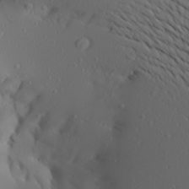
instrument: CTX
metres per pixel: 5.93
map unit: Aa
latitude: 22.6868
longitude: -145.9150
